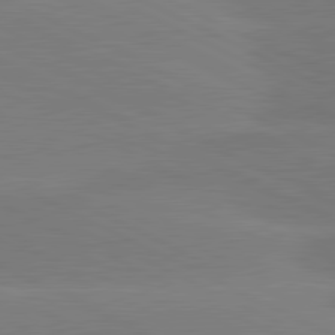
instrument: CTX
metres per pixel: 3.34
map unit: lApd
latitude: 81.4426
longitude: -153.9717
